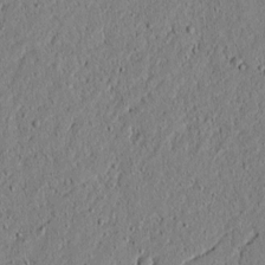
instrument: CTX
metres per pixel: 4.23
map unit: lAvf
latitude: 5.9150
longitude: 167.3321
